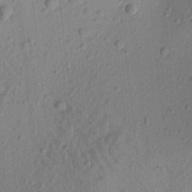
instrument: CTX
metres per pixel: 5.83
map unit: Aa
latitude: 22.3278
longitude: -147.8962
